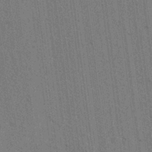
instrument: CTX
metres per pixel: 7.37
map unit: lAvf
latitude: 7.2915
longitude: 164.5763
